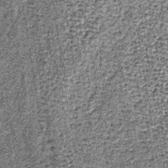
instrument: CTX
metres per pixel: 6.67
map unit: lHb
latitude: -37.1431
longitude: 64.7086
